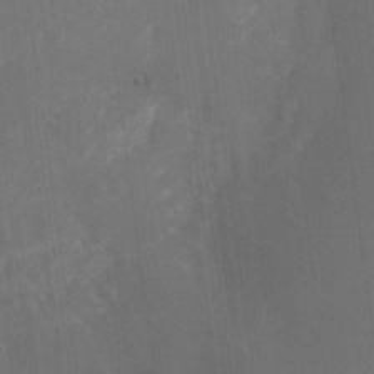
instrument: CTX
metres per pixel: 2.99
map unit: Nhu
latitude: -23.8989
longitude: -72.7813
